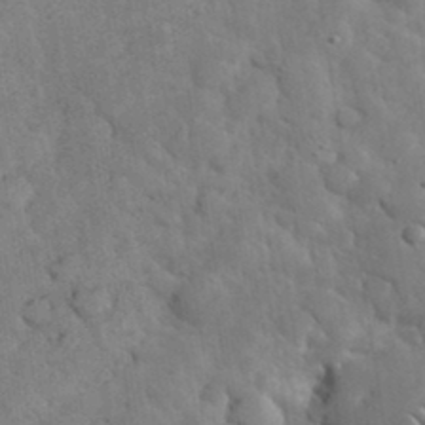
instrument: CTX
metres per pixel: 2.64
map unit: eHh
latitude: 36.6869
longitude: -67.6505
